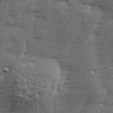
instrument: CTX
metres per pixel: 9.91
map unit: Hve
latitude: 24.1955
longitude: -96.9891
